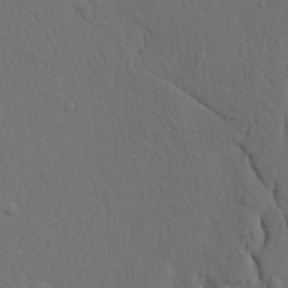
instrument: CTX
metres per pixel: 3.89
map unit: Ave
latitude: 17.7072
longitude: -128.8191
